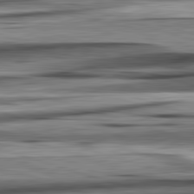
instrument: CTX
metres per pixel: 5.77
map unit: lApd
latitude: 82.8191
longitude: 160.0850
